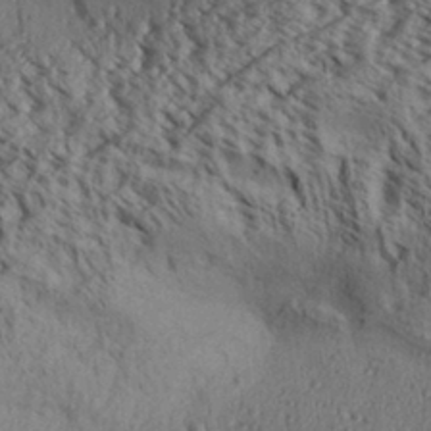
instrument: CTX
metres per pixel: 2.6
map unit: Aa
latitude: 31.2537
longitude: -137.4994
